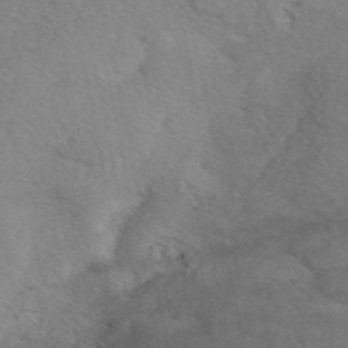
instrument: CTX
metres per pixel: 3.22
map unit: eAb
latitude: 48.3278
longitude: 117.5777
